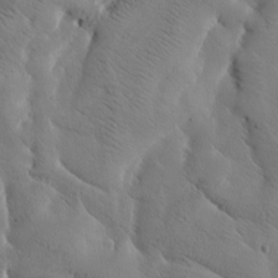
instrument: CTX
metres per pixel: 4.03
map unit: Htu
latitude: -3.2564
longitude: 168.5573
